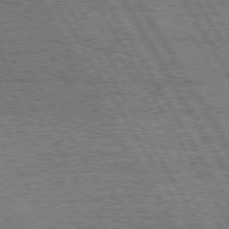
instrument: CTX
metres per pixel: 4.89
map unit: Hpe
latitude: 74.9325
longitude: -154.2333
